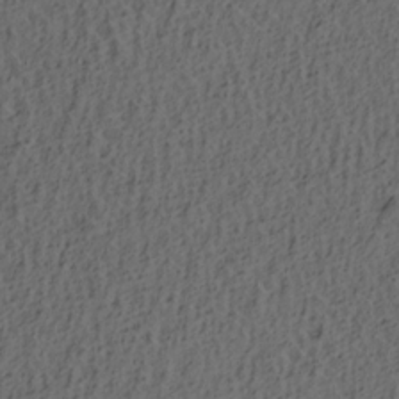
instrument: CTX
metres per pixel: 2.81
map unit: lAa
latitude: 4.4790
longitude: -113.6883
